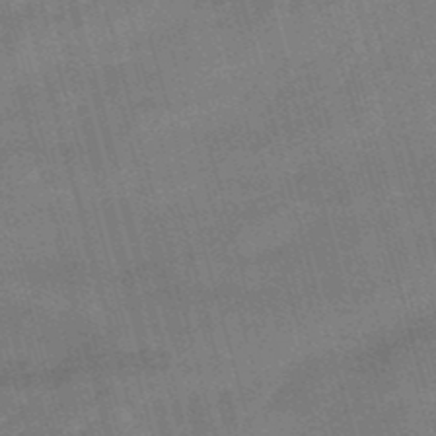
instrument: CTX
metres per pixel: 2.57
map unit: eHb
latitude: -49.1998
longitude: 76.8975
